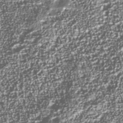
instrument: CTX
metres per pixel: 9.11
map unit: Nhu
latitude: -39.0298
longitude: -83.1214
